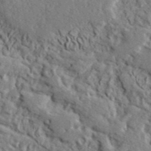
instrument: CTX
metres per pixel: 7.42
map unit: lHvf
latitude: 41.7827
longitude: -88.8758
